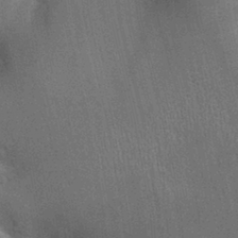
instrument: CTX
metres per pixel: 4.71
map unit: Ht
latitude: -3.5588
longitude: -15.3293
